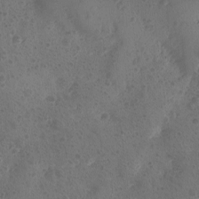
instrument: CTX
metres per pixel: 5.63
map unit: Ave
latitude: -9.2943
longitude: -118.4034
